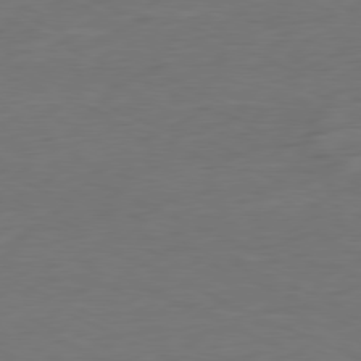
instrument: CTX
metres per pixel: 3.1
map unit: Ap
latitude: -80.2362
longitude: -92.7435
